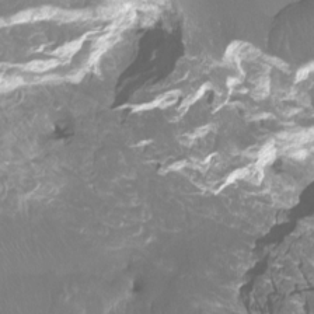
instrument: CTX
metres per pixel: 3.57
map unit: Htu
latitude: -12.6896
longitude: -46.1767
